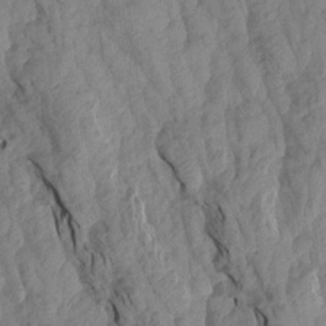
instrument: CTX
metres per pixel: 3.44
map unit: Aa
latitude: 19.3670
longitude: -146.6680
